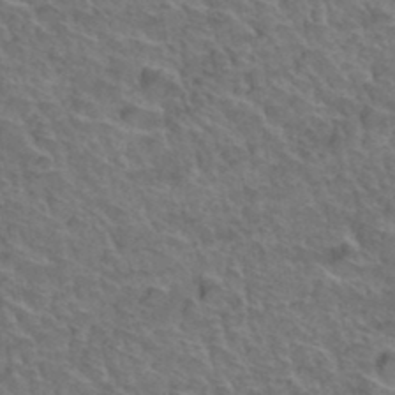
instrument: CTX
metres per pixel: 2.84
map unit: Hto
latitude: 35.2726
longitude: -47.3104
